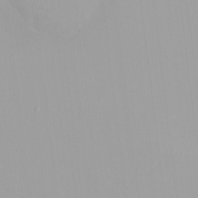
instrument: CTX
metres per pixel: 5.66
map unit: HNhu
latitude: -0.1039
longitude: -5.2537
